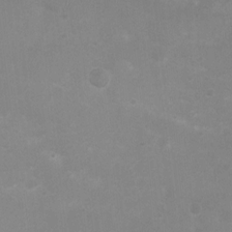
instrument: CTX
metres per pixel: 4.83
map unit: Nhu
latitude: 3.3859
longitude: -25.8205
